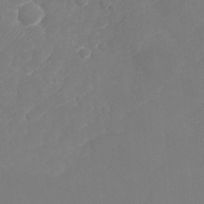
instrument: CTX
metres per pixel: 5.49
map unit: Nhu
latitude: -28.6519
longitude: -64.5924
